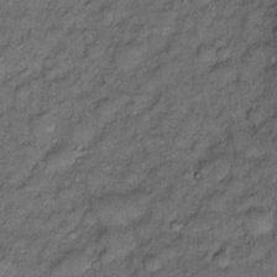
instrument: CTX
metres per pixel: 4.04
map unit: Htu
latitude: -6.9541
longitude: 159.3321
